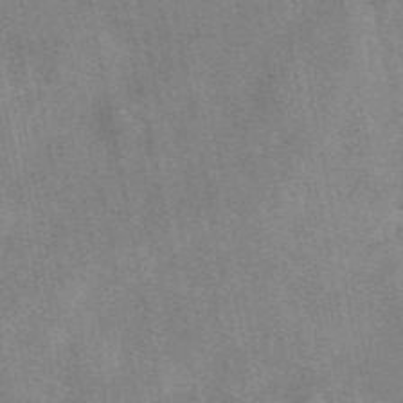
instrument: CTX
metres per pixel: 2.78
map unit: eAb
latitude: 47.7639
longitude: 121.4832
